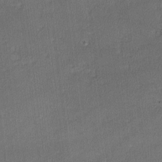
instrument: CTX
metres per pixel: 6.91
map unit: lHvf
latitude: -11.9745
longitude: -99.4237
